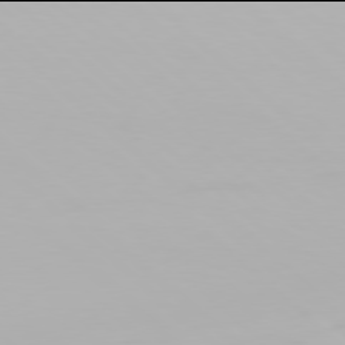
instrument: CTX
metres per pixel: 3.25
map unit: Hpe
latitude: 77.9906
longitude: -134.6490
